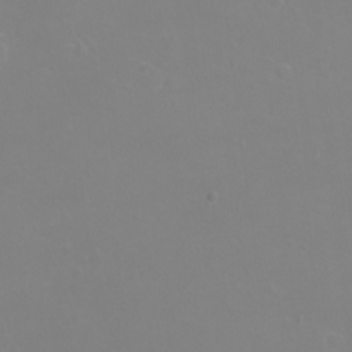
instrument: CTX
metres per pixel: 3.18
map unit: eHh
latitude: -12.3684
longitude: -59.9717
